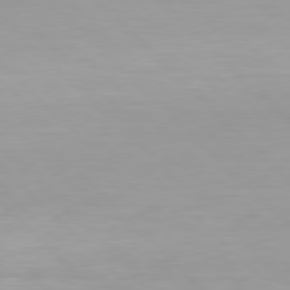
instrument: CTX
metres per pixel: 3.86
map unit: Hpe
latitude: 77.4615
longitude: -164.4979
